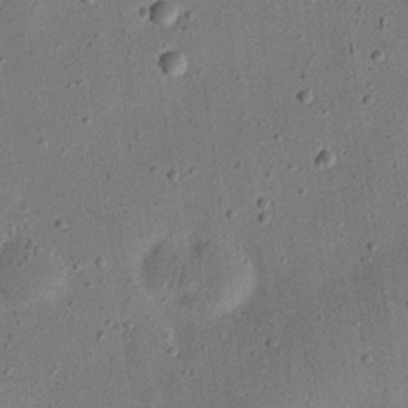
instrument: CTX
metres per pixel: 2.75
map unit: eHh
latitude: 24.5167
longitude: -68.9514
